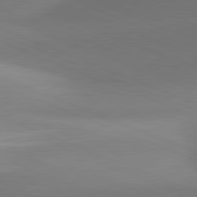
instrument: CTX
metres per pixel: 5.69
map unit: lApd
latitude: 81.4993
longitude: 141.5210
